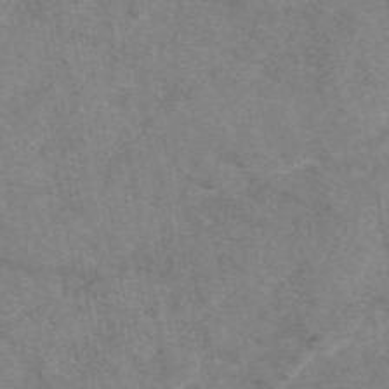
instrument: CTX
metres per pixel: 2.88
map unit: eAb
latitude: 48.0255
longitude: 110.7463
